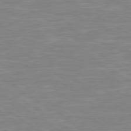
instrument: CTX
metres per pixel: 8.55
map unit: Hpe
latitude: 79.3860
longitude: -127.5371
